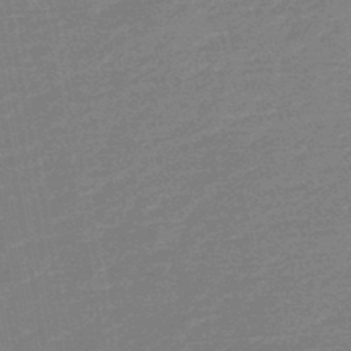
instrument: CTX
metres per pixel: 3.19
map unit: HNb
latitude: -48.1228
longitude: 57.2565
